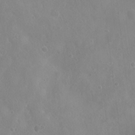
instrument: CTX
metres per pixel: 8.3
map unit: Nhu
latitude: 6.4979
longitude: -18.5168
